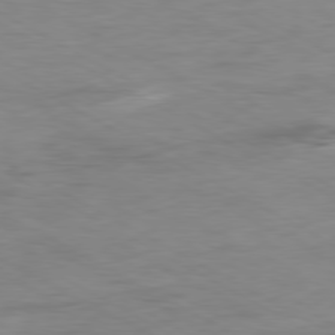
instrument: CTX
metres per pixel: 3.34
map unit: Ap
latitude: -80.0850
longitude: -76.8947
